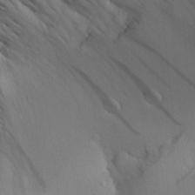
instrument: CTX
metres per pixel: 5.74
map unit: Aa
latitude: 25.3292
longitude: -131.7639
